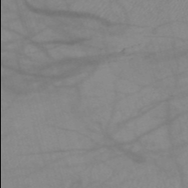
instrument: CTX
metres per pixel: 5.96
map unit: HNb
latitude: -53.2376
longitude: -49.9906
